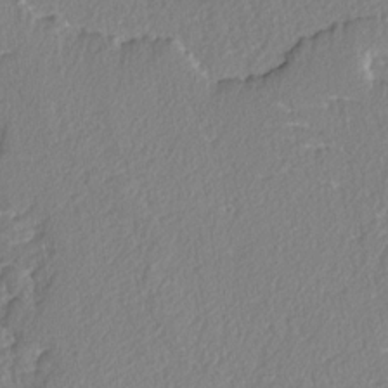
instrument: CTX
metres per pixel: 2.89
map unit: lAvf
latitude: -5.2376
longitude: -108.4979
